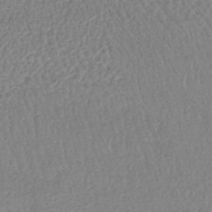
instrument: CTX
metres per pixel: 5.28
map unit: lHb
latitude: -42.2739
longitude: 73.2376
